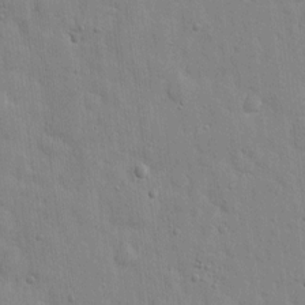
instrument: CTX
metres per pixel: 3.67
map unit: eHh
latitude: 6.1956
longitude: -72.2523
